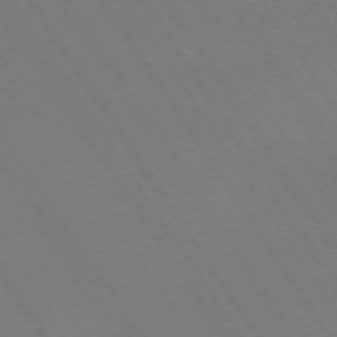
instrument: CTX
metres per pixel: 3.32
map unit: Hpe
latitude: -72.5385
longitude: 11.6533
